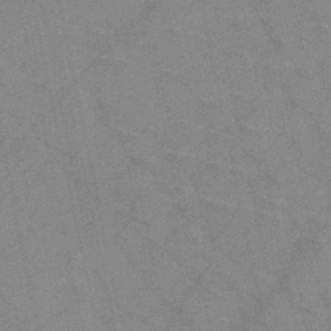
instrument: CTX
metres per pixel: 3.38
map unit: HNb
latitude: -45.0486
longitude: -41.7449
